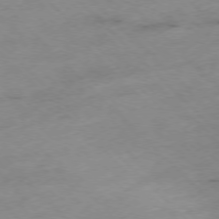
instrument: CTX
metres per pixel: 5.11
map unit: Ap
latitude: -77.0864
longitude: -60.9702
